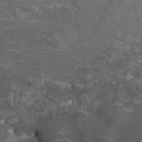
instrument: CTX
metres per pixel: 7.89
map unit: Hto
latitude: 35.8961
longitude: -46.5546
